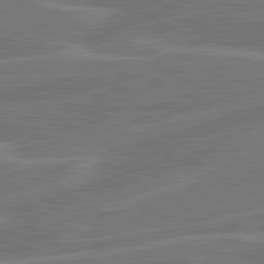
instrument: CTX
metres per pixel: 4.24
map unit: lApd
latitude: 81.4048
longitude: 121.7477
